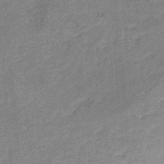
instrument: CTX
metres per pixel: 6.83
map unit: HNb
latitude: -31.3698
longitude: 60.9164
